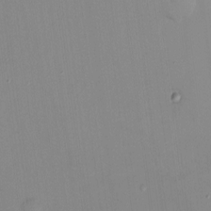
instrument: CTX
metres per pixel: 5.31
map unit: HNhu
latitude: -1.4455
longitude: -6.4790
